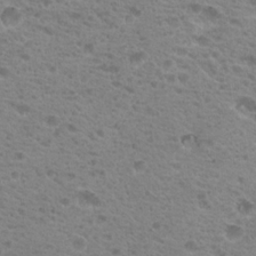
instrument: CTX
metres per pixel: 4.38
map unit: Nhu
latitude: 18.9136
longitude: -31.1404
